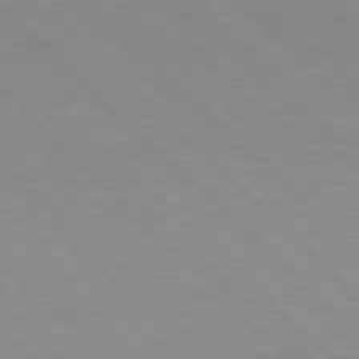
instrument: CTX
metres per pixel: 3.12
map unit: Hpe
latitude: 77.1025
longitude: -156.7435
